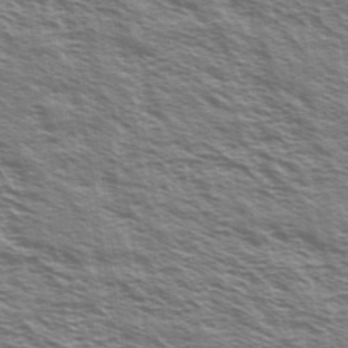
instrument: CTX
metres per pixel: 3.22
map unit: Ave
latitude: 38.4790
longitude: -110.2523
